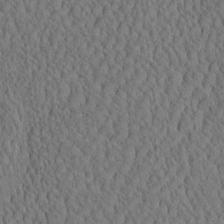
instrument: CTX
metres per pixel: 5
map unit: eHh
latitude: -3.3131
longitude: 15.1809
